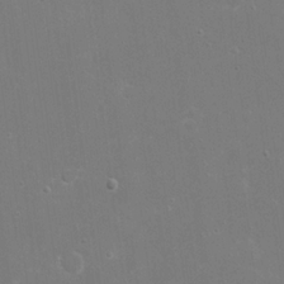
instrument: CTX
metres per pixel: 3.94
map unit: eHh
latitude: 19.9528
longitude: -69.5560
